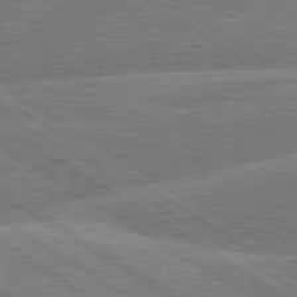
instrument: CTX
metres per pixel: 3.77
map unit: lApd
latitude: 79.8017
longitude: -158.2523
